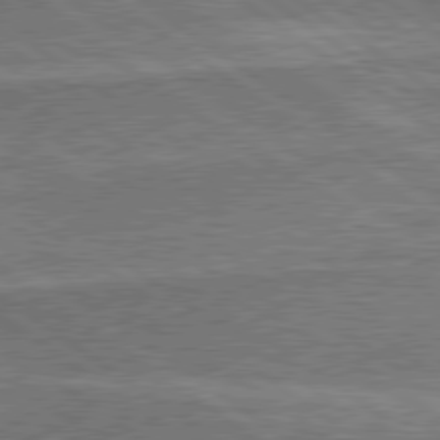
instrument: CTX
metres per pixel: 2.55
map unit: lApd
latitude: 79.6127
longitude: 173.7855
